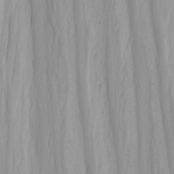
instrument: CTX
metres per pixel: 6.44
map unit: Nhu
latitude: -4.8408
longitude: -80.7624
